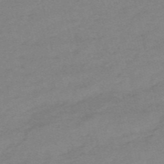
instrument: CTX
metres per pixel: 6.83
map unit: HNb
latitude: -55.4266
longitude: -41.0080
